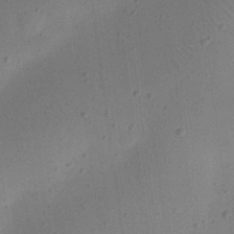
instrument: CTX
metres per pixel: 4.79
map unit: eHh
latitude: 24.6112
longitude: -70.3278
